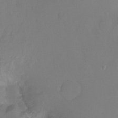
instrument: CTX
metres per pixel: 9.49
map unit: Hto
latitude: -13.8800
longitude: -43.1025
